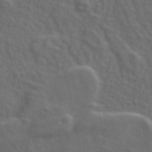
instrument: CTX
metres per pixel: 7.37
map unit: ANa
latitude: 49.4048
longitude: -82.0633
